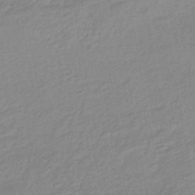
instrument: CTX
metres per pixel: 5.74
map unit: eHb
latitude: -44.7085
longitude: 89.9556
